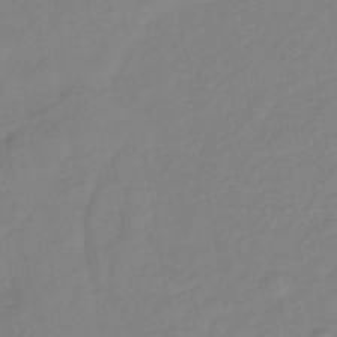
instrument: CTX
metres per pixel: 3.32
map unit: lHb
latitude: -41.7477
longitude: 74.6141
